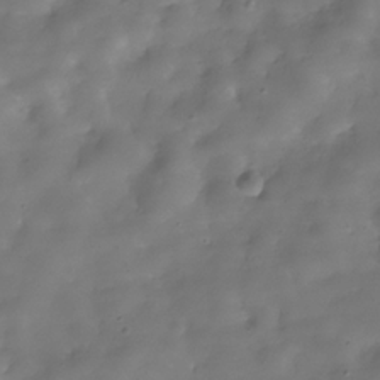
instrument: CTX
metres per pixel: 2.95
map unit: Hve
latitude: -30.8597
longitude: 94.6140
